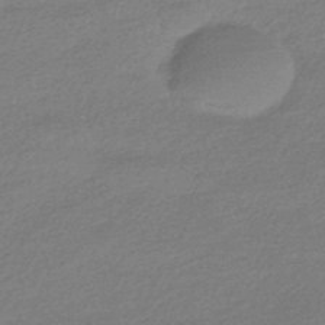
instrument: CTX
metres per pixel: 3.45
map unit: HNhu
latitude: -42.6329
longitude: 93.2565
